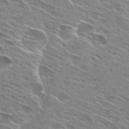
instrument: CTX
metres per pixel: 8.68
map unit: Hto
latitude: 28.7624
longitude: -44.5923
